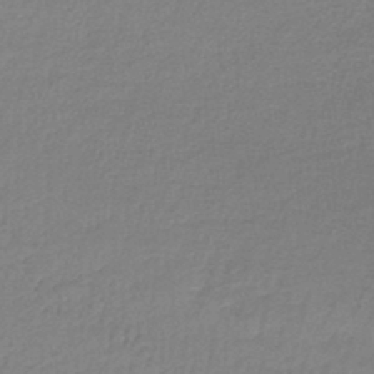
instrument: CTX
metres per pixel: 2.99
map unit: lHb
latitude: -42.5951
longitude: 59.0864
